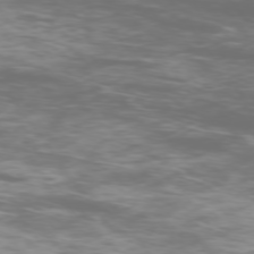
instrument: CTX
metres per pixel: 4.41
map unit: Ap
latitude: -76.7274
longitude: -69.8961
